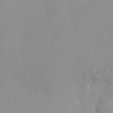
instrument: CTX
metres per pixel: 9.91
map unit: HNhu
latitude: 3.8205
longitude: 6.7085
